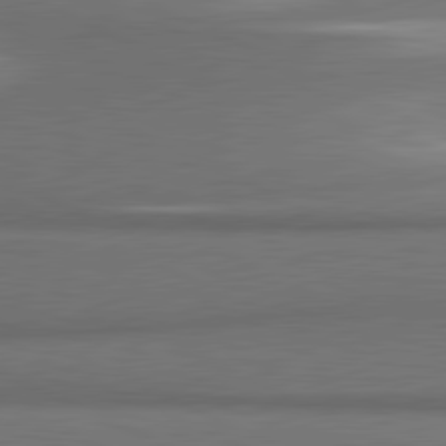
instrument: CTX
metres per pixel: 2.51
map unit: lApd
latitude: 81.4237
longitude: 175.0864
